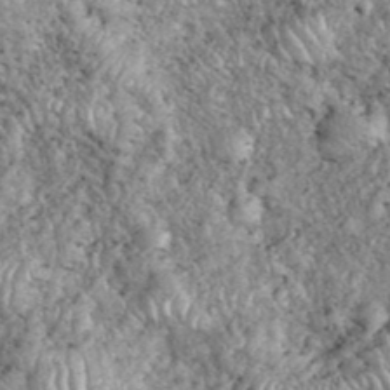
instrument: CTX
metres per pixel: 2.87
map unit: eHh
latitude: 38.7624
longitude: -56.3845
